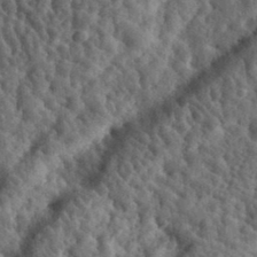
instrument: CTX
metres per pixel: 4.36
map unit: eHh
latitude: 35.1025
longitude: -79.0459
